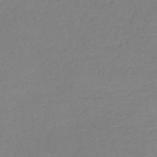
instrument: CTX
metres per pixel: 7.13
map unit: HNb
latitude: -50.7841
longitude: -50.4223
